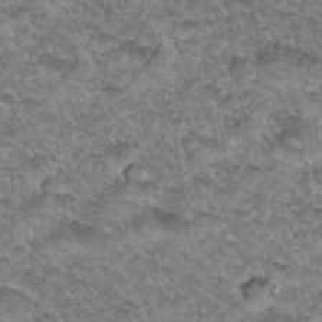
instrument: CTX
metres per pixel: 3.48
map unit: Hto
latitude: 34.4601
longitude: -49.0081
